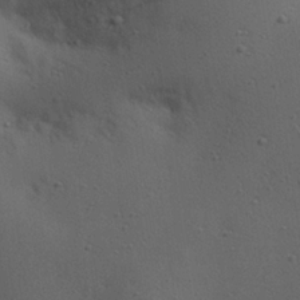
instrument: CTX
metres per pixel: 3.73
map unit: eHh
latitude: 25.0647
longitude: -72.4034
